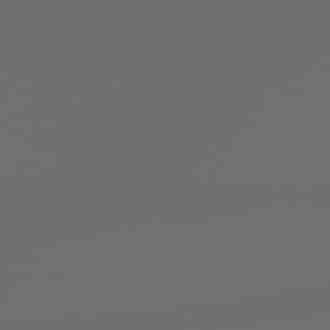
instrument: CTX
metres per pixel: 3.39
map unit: lApd
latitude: 78.9892
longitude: -167.3292
